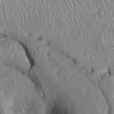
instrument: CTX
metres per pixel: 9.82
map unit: Htu
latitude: -6.4818
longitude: 153.3509
